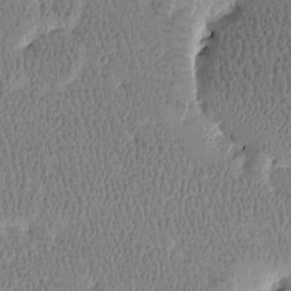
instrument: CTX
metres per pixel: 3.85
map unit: Htu
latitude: -3.8044
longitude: 176.4440
